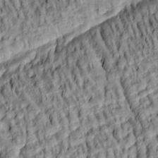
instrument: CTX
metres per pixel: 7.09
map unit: lAa
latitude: 5.2915
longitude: -115.7827
